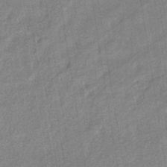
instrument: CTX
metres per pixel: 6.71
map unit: eHb
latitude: -37.8422
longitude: 78.1228
